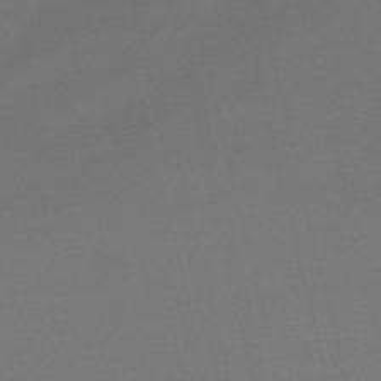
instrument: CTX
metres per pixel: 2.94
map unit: HNb
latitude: -55.7478
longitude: -40.5167
